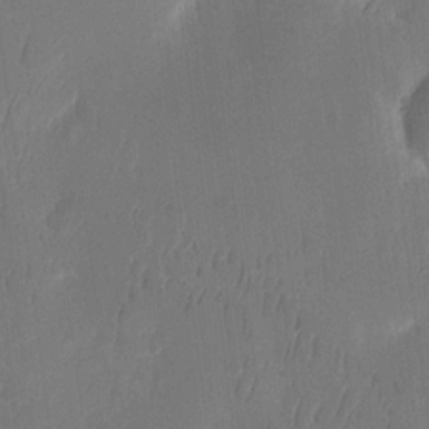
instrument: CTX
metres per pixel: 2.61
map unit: eHh
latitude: 13.6127
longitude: -72.5546
